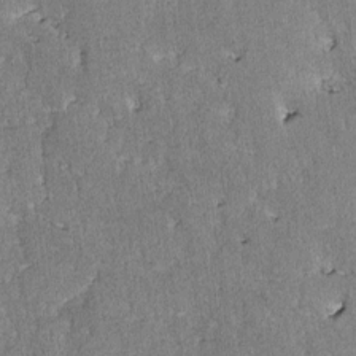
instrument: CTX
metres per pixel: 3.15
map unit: lAvf
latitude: -8.4062
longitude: -111.9906
